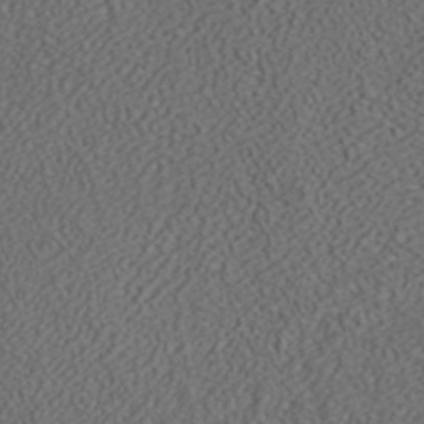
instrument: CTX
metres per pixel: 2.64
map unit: ANa
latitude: 37.4805
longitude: 16.2740
